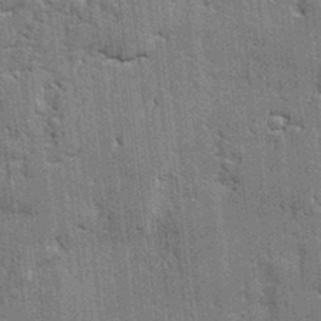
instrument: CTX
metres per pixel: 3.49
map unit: lAvf
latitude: -0.8030
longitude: -107.6883
